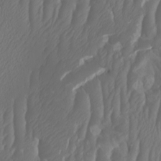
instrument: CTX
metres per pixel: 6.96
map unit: HNhu
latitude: -1.2754
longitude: 14.2929
